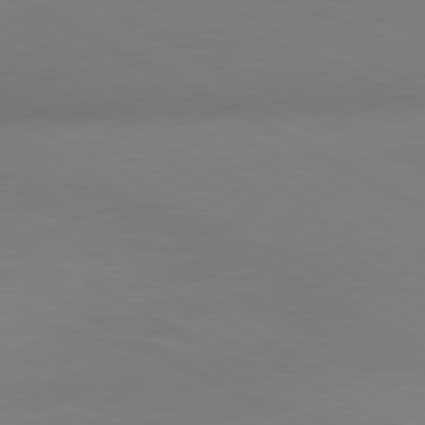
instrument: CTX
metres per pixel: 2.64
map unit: lApd
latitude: 80.7246
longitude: 129.5021
